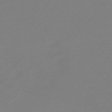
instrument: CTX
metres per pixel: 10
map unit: eHb
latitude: -49.1620
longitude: 86.6330
